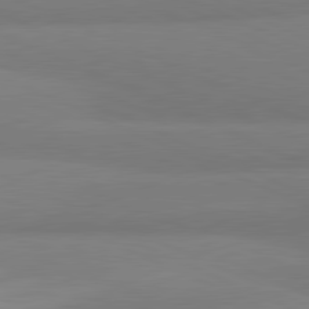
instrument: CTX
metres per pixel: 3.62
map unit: lApd
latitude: 81.4048
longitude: 177.8045
